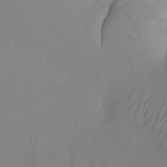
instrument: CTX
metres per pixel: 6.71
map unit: Nhu
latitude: -5.7477
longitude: -93.7827
